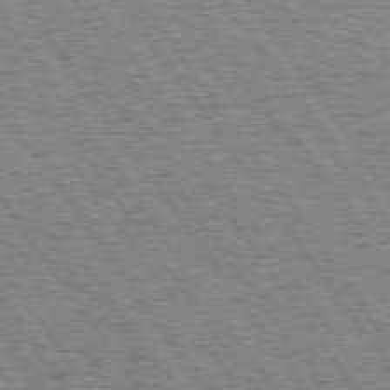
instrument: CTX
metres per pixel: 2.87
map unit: Hpe
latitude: 74.3467
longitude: -138.9703
